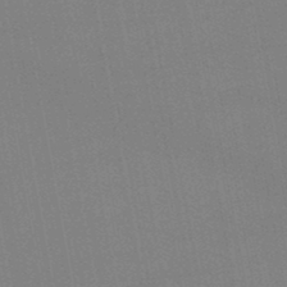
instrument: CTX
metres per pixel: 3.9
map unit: lHb
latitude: -46.6518
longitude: 70.6708
